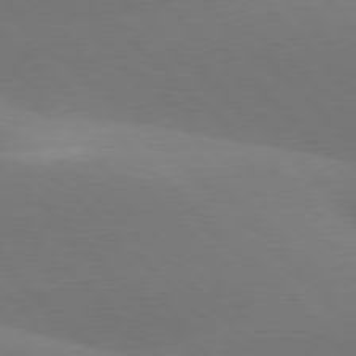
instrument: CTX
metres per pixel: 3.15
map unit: lApd
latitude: 77.5182
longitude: -50.9891
